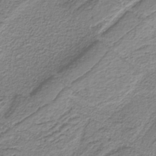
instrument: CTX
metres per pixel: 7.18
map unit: eAb
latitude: -37.6155
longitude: 52.8785
